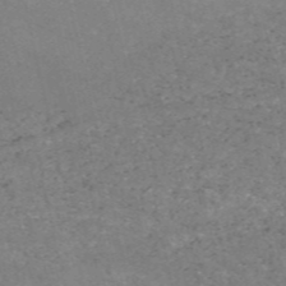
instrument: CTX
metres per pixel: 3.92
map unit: HNb
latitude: -54.4629
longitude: -38.6112
